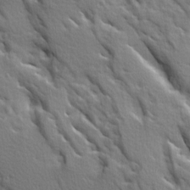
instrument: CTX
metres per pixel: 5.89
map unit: Ave
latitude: 10.1578
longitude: -102.4412
